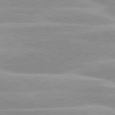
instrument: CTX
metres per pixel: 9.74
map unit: lApd
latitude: 80.0255
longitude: -124.1011
